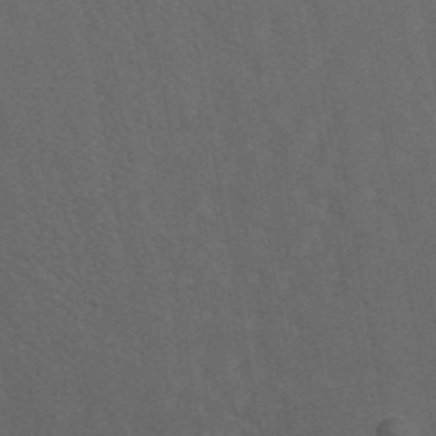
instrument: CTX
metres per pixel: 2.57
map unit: eAb
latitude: 42.8569
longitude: 106.1795
